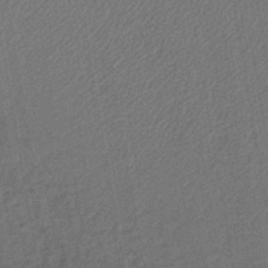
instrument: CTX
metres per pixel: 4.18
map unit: lHb
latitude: -42.9163
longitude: 60.8219
